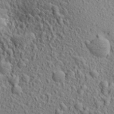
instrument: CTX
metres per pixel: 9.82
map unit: Aa
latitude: 23.2537
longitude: -143.8961
